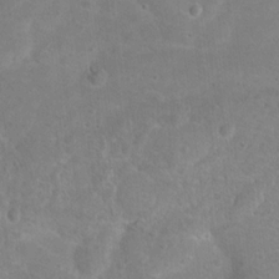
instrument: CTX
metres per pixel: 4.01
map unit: Hto
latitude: 16.1767
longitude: -37.5371
